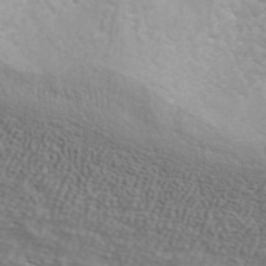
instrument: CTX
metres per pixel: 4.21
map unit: ANa
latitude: 42.1200
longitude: 26.7652
